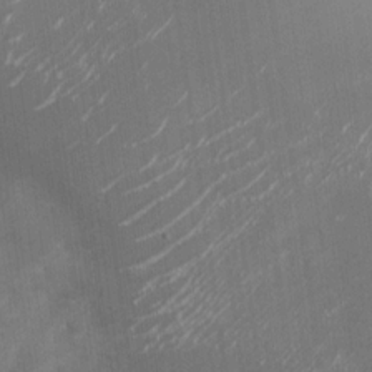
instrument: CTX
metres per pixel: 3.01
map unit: Nhu
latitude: -27.6532
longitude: -74.7057
